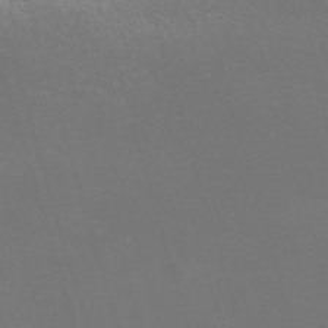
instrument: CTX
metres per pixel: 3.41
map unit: Nve
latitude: -59.7666
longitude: 60.2173
